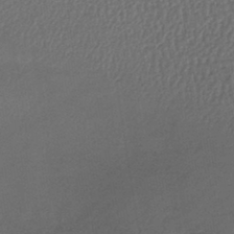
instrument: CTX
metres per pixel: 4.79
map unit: lHb
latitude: -37.8044
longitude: 59.3509
